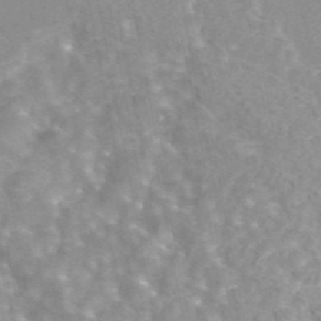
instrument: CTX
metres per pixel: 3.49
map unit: eAb
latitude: 44.1389
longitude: 108.3306
